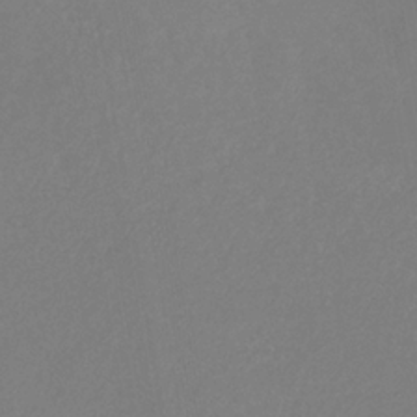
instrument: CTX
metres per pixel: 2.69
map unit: eHb
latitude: -31.1242
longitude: 66.7463
